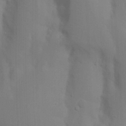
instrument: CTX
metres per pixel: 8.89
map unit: Nhu
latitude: 19.7449
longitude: -73.5372
